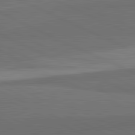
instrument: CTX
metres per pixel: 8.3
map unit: lApd
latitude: 82.3089
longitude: 158.5762
